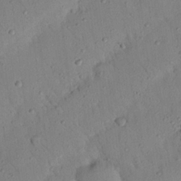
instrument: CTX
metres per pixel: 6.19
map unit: Nhu
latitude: 22.2333
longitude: -75.5371
